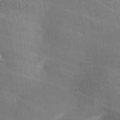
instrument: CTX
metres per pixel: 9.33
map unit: lAa
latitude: -5.0297
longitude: -120.6680
